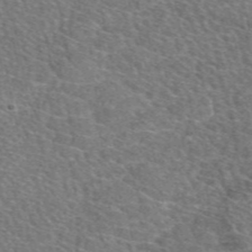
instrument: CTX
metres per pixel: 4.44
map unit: eAb
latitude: 49.0458
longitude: 113.7289
